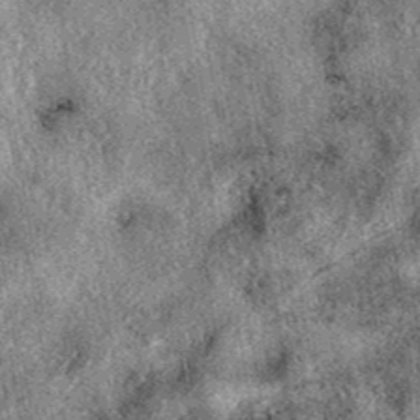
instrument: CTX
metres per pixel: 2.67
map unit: eAb
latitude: 39.7450
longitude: 111.5021
